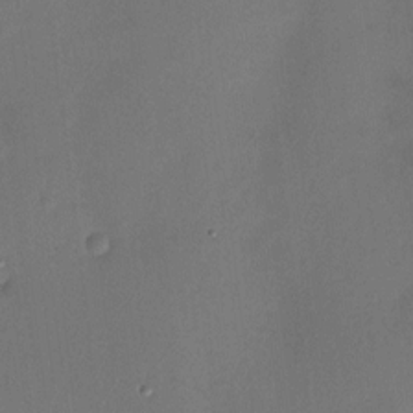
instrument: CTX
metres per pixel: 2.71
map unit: HNhu
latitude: 8.0822
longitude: -0.3656
